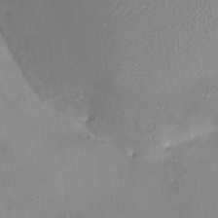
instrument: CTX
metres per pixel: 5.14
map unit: HNhu
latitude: 5.5371
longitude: 9.8800
